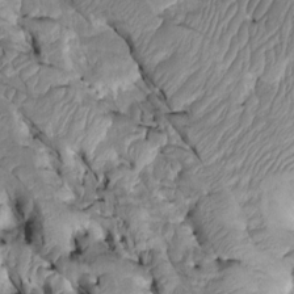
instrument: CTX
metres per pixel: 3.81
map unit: Htu
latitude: -2.2172
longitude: 149.5588
